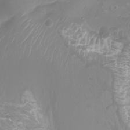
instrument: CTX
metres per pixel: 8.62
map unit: Nhu
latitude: -8.1417
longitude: -79.5371
